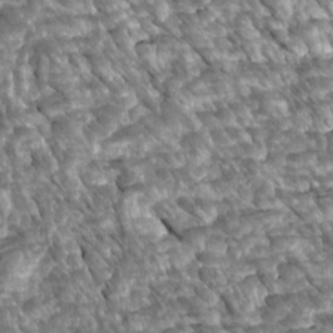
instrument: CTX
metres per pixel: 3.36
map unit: Htu
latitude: 2.4034
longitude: 142.5195
